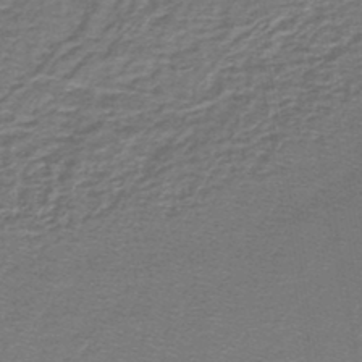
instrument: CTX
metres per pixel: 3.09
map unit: lHb
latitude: -44.8975
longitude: 56.8408
